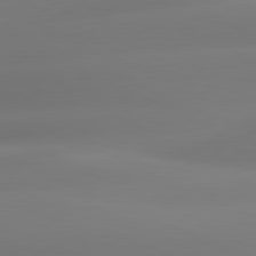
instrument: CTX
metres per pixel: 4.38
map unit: lApd
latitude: 81.1781
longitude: -160.4601
